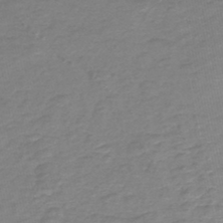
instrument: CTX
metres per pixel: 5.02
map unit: HNb
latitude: -46.6707
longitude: 52.9541
